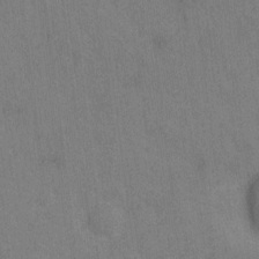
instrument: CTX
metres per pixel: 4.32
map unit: Hto
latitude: -0.1039
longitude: -34.2522
